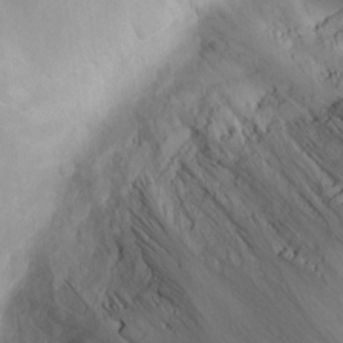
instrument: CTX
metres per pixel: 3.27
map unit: HNhu
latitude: 7.7072
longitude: -5.3104
